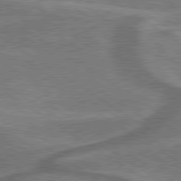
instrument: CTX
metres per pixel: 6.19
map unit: lApd
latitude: 79.7828
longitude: 172.7085
